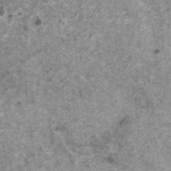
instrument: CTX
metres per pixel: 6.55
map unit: HNhu
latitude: 1.3670
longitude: 4.8030
